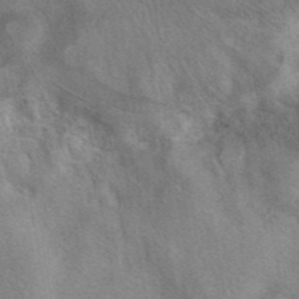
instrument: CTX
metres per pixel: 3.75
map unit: eAb
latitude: 40.4223
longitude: 106.8786
